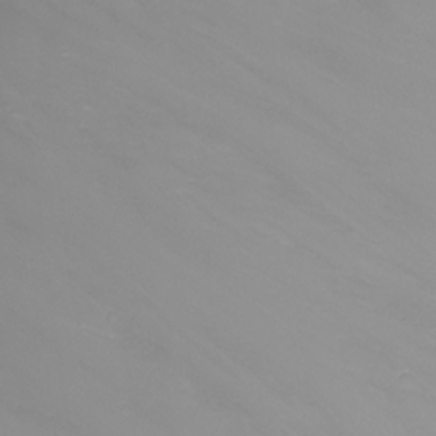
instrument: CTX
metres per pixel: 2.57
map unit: Nhu
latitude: -8.4440
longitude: -81.6694
